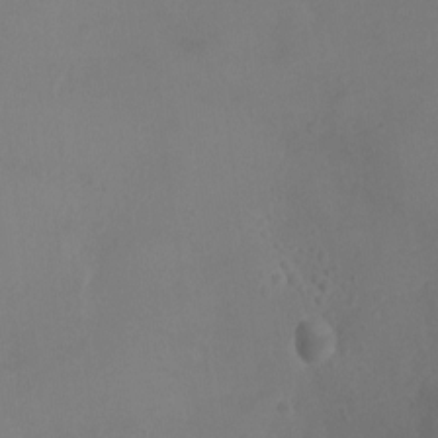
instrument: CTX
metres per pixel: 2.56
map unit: Ht
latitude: -2.2739
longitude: -18.0822
